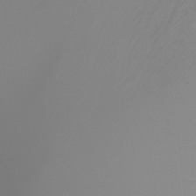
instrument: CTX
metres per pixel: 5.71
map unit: Ht
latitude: -14.9353
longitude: -50.8947
